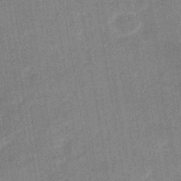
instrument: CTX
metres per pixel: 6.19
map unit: eHb
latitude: -36.1227
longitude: 73.8422
